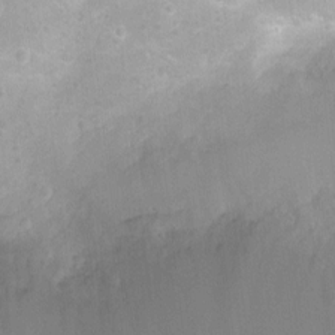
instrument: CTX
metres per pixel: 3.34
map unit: Ht
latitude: -8.0094
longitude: -21.5938
